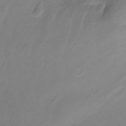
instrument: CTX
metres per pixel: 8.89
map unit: Aa
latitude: -12.5574
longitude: -68.2901
